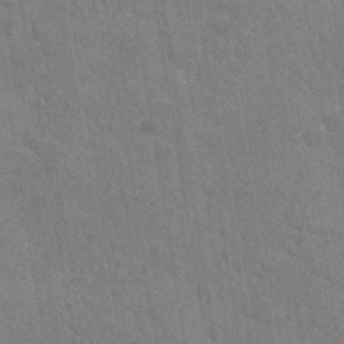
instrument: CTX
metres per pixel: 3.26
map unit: Nhu
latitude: -11.7100
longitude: -22.5924
